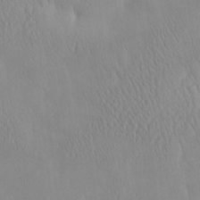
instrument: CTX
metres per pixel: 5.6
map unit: eHh
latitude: -4.5384
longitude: 15.1809
